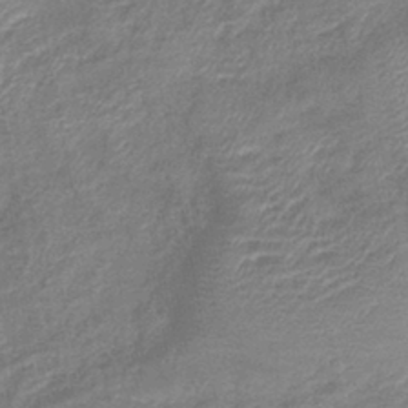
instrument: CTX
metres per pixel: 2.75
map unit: lHb
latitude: -40.5951
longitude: 77.2754
